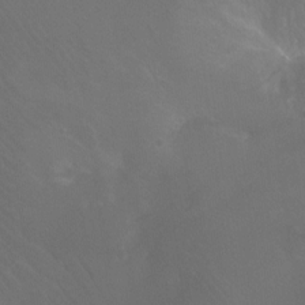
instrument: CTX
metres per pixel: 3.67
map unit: Ht
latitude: -11.8045
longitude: -44.6301
